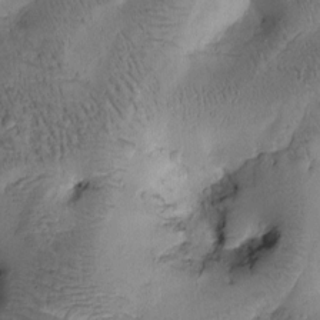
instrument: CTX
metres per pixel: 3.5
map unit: Htu
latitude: -0.8597
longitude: 171.0109
